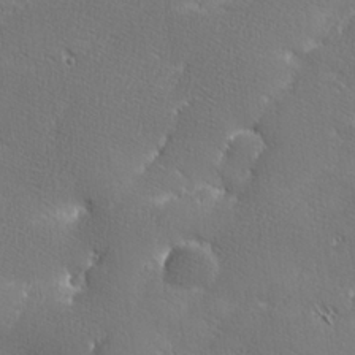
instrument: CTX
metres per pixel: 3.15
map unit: lHvf
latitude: 26.1200
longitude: 141.1620
